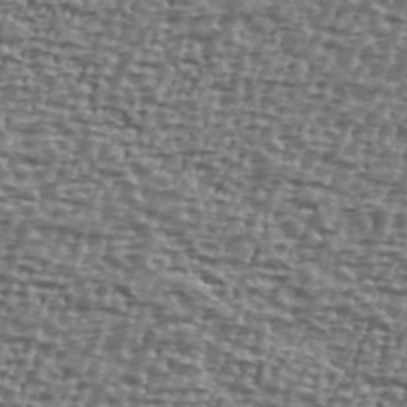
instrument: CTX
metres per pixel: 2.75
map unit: Ave
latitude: 40.5167
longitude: -111.8395
